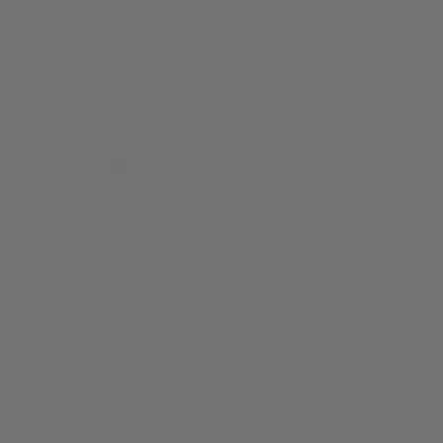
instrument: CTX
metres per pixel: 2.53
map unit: Ap
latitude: -75.1620
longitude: -76.9324
